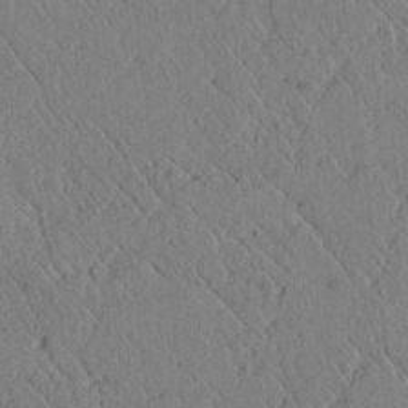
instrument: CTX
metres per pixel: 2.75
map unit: lAvf
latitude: 6.2711
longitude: 158.9541
